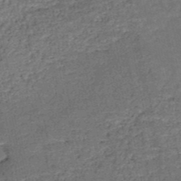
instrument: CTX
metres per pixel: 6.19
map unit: HNb
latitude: -50.9542
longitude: -49.3104
